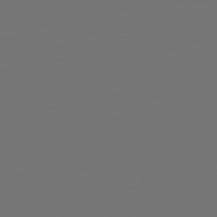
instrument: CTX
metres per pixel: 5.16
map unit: Hpe
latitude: 75.1592
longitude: -129.4615
